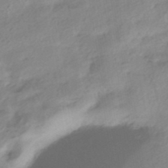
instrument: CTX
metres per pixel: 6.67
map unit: HNhu
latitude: -41.1053
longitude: 92.9731
